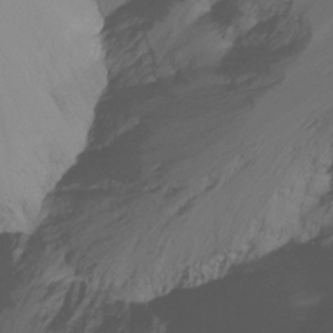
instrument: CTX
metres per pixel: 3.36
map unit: Ht
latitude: -15.8423
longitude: -49.0269
